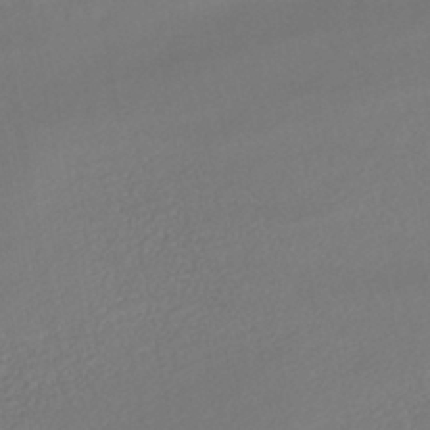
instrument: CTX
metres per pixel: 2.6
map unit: HNhu
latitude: -43.4832
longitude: 103.0675
